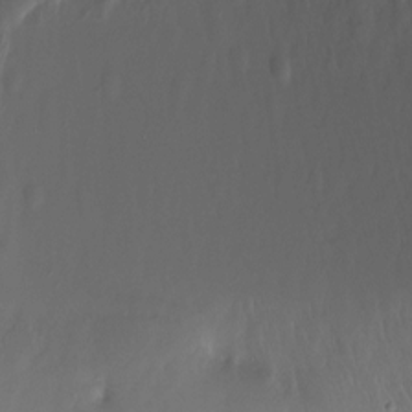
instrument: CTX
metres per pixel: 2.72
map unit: Htu
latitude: -15.8990
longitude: -47.1215
